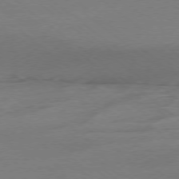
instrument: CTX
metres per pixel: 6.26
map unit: Ap
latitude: -78.5007
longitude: -55.8583
